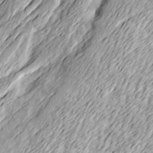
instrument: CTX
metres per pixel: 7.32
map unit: Ave
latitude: 15.2915
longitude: -136.4979
